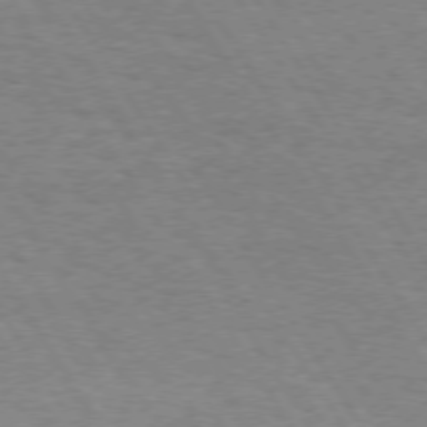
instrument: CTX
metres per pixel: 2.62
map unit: Hpe
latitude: 73.5560
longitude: -143.4427
